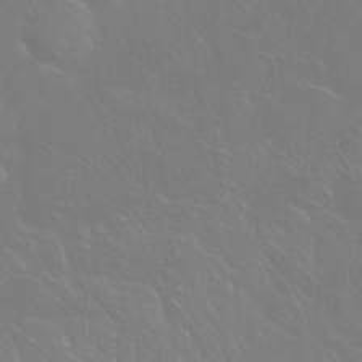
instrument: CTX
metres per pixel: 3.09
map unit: Hto
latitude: -7.1431
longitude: -37.7450
